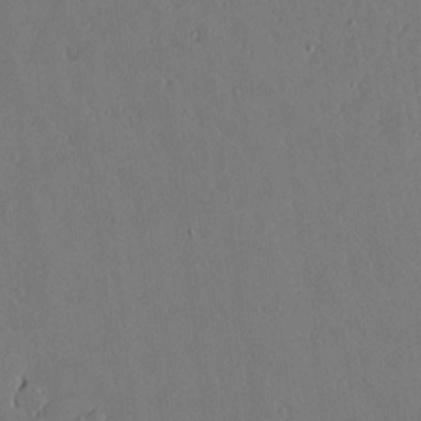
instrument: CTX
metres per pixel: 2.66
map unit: lAvf
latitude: 15.9528
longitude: -125.9528
